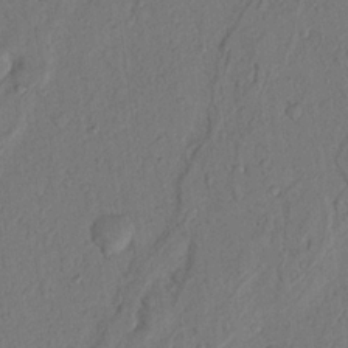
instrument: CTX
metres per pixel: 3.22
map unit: Nhu
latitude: 19.2915
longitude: -76.7624
